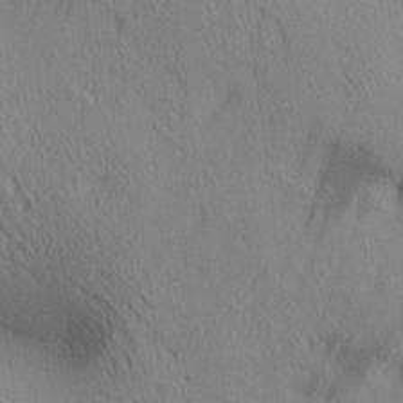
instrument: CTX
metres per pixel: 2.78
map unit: lAa
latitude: 4.3656
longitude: -117.2348
